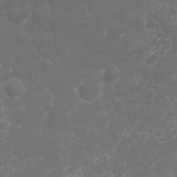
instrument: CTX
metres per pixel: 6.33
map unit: Nhu
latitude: 23.3671
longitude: -61.5371
